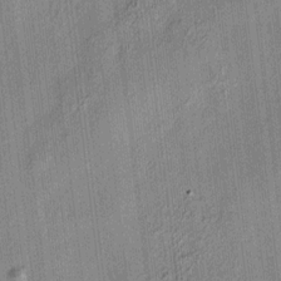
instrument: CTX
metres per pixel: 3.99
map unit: HNhu
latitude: 12.1956
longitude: 9.9556
